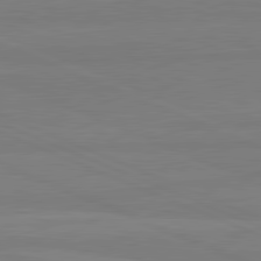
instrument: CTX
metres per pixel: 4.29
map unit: lApd
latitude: 81.5749
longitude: -179.7639
